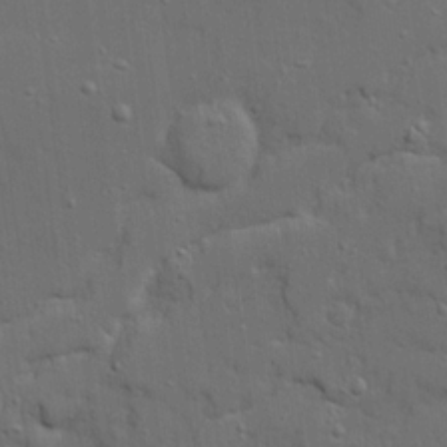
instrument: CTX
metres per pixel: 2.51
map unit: Ave
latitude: 19.4426
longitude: -128.7435
